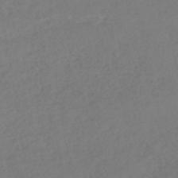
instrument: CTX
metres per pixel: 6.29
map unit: lHb
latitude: -43.1431
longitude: 75.5399
